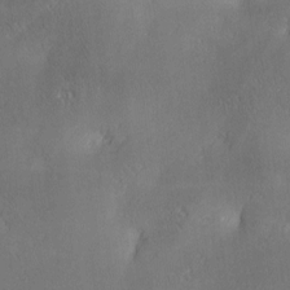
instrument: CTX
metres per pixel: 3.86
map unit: lAa
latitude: 4.0633
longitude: -117.3860
